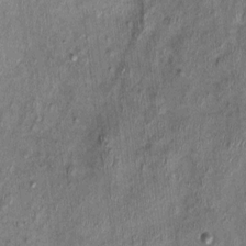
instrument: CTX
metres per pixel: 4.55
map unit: Nhu
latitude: -0.4062
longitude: -14.8758
